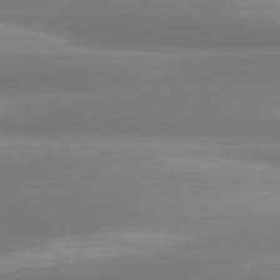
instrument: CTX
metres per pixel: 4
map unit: lApd
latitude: 80.4979
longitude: -175.8961
